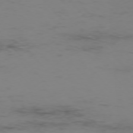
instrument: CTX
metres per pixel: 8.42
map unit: Ap
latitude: -76.0661
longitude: -83.2537
